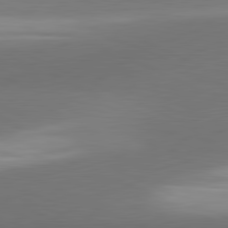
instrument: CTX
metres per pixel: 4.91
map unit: lApd
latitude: 81.4237
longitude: 163.9745
